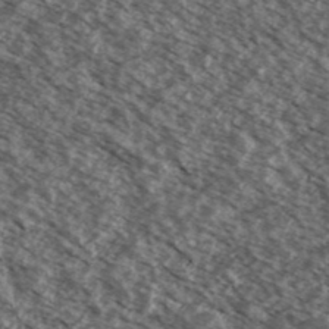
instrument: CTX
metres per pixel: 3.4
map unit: Ave
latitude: 38.5546
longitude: -110.6302
